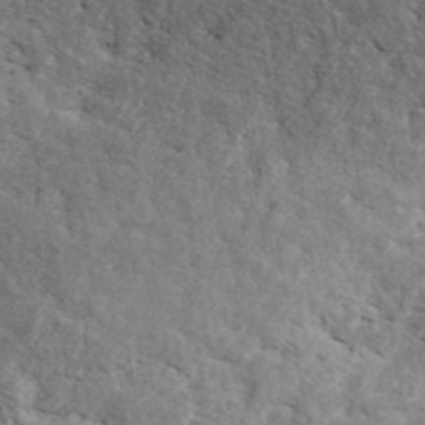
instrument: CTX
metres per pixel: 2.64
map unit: ANa
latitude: 43.8394
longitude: 47.8233
